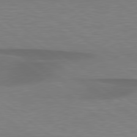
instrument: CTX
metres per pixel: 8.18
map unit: lApd
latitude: 79.3104
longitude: -90.3656
